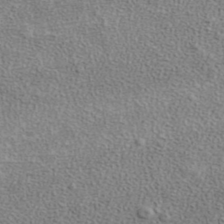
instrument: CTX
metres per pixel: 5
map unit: ANa
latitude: 38.1956
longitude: 20.3117
